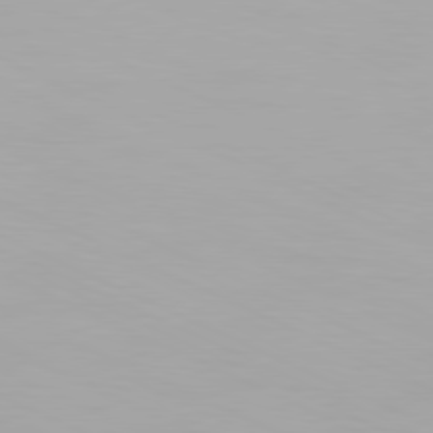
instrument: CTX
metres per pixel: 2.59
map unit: Hpe
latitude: -81.5966
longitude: 19.3510
